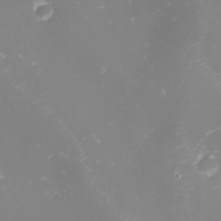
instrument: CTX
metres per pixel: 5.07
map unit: Nhu
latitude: -1.3510
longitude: -80.8758
